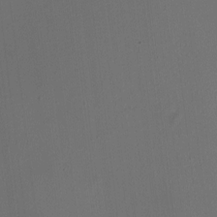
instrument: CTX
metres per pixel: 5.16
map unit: HNhu
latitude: -0.6897
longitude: -8.0255
